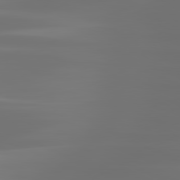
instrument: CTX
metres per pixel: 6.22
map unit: lApd
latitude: 81.3293
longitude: -136.9703
